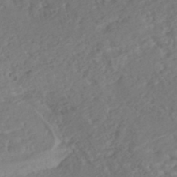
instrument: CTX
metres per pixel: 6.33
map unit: Nhe
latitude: -47.0297
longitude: -172.4412
